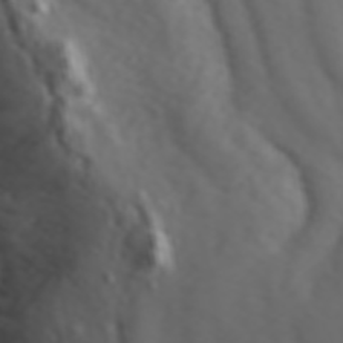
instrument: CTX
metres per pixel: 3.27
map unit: ANa
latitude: 44.9513
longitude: 21.8611
